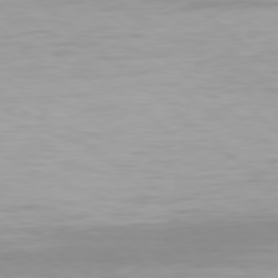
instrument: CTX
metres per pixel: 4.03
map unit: Hpe
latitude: 78.1389
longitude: -170.9514
